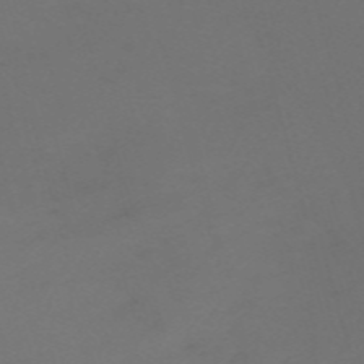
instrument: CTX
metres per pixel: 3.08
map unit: Nve
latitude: -59.8233
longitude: 60.4062
